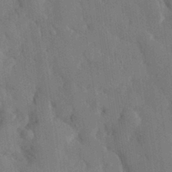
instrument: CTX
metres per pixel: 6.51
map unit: eHh
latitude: 28.3656
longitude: -80.2333
